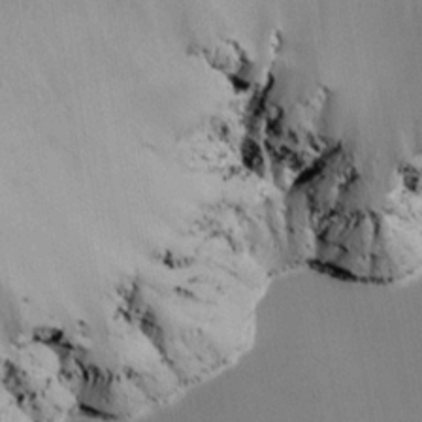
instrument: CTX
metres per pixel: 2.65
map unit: lAvf
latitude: 26.0255
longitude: -111.4238
